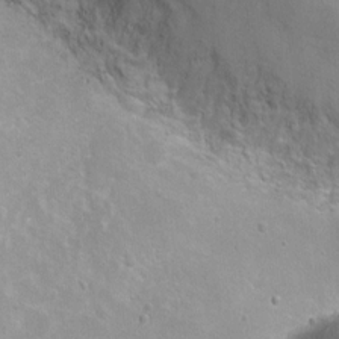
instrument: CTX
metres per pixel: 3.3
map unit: Ht
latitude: 4.7246
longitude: -20.5923
